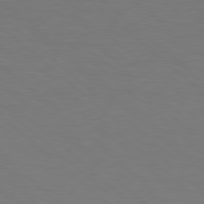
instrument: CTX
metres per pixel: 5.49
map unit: Hpe
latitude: 78.4790
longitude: -176.1578
